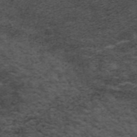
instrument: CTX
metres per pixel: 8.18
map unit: ANa
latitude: 35.7449
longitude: 13.8611
